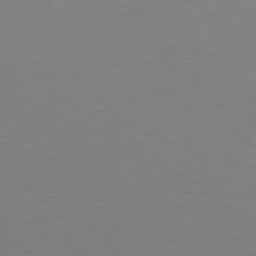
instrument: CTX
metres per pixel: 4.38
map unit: lApd
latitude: 78.8002
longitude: -176.8758
